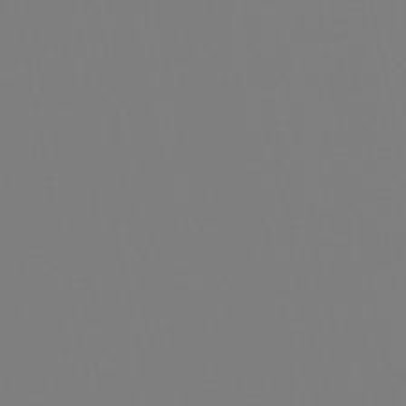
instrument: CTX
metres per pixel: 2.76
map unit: eHb
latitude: -49.7100
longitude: 85.1053
